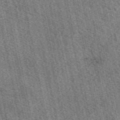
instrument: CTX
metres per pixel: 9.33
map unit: eAb
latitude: 50.5734
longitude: 114.6329
